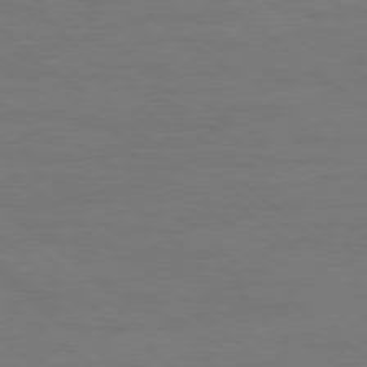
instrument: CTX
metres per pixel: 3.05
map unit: Ap
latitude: -78.9919
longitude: -54.7813
